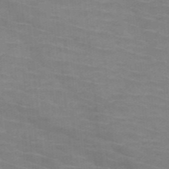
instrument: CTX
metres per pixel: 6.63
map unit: HNb
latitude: -47.0864
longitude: -45.7449
